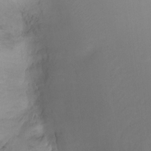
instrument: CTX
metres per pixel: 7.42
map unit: Nhu
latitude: -17.4833
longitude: -48.1011
